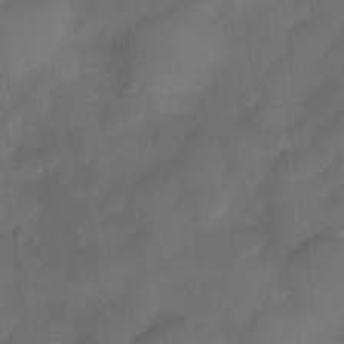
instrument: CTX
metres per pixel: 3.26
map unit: Nve
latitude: -27.6155
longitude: -148.1011
